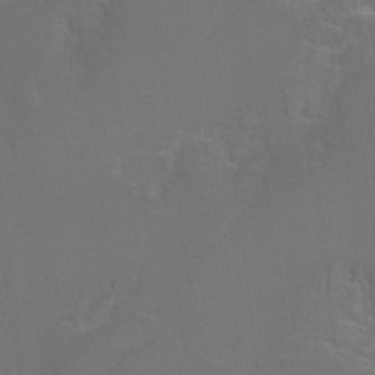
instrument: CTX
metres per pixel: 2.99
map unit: Hto
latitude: 3.0458
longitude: -32.7435
